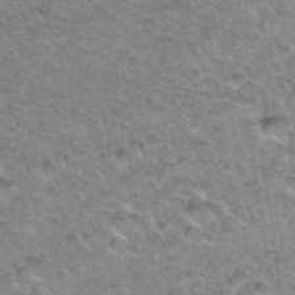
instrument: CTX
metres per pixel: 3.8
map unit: Hto
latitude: 34.8569
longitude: -49.0647
